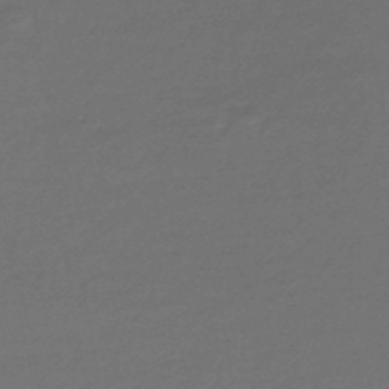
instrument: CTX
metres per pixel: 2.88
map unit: lHb
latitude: -45.2754
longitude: 75.0298
